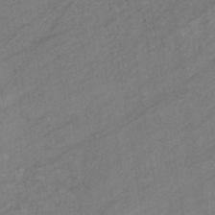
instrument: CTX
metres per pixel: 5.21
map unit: eHb
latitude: -40.6140
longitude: 82.9164
